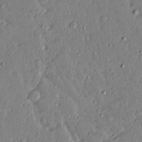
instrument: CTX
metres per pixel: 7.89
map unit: lAvf
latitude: 16.1956
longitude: -127.7828
